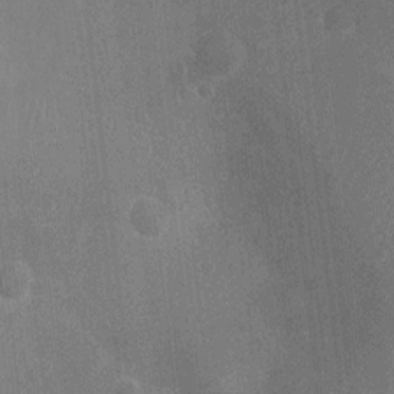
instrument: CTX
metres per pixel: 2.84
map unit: Ht
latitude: -4.1794
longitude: -17.7261
